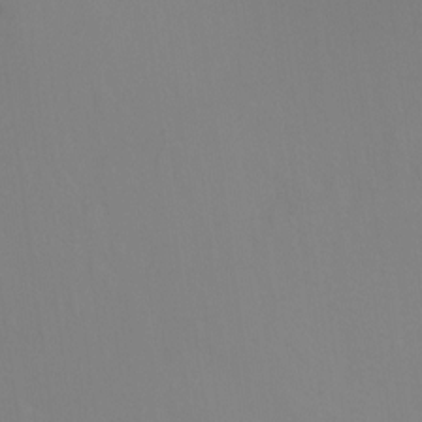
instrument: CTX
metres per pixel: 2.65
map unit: Ht
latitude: -8.6896
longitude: -34.8191
